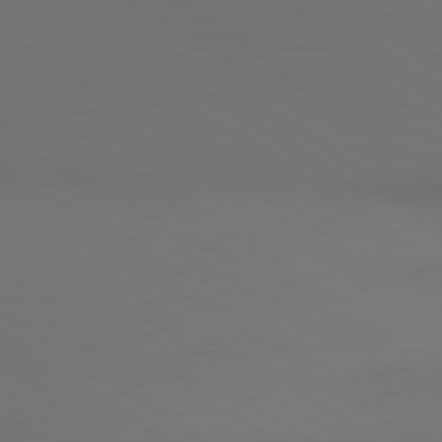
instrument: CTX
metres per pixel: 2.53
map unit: lApd
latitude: 81.1781
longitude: 153.1809
